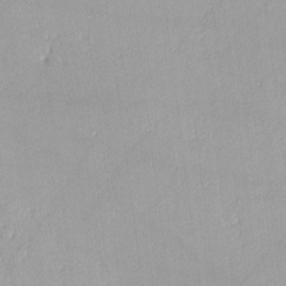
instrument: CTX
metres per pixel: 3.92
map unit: lHvf
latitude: -13.2565
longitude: -102.9513
